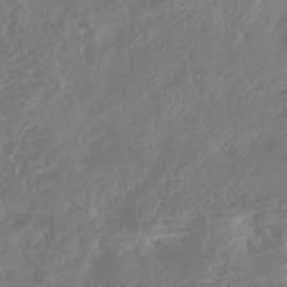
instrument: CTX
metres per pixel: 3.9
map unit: Nhe
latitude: -46.6329
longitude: 152.1039
